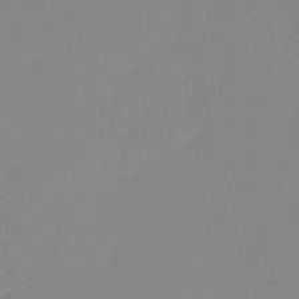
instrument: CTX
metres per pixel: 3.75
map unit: lHb
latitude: -44.2173
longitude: 75.1809
